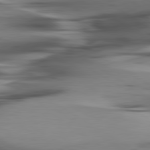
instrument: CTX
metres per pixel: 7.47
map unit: lApd
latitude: 80.2145
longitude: -121.8395
